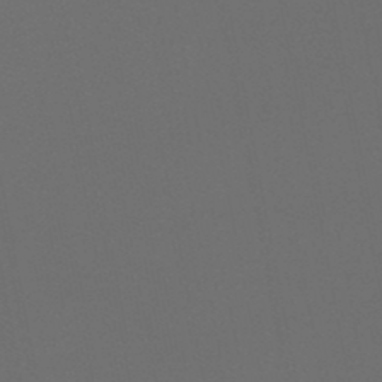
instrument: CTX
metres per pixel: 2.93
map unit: lHb
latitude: -47.8233
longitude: 68.8597
